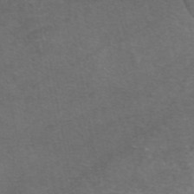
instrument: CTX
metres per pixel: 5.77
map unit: eAb
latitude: 47.9339
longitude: 113.1431
